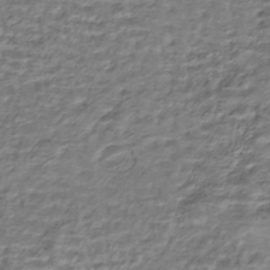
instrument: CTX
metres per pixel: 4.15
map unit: HNhu
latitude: -43.7855
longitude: 106.1417
